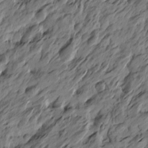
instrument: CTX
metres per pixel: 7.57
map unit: Htu
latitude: -5.8044
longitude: -178.8002
